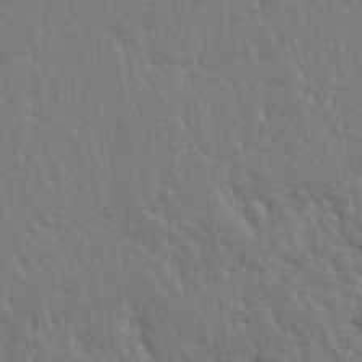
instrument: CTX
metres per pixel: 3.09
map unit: Ht
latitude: 9.7072
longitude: -77.2537
